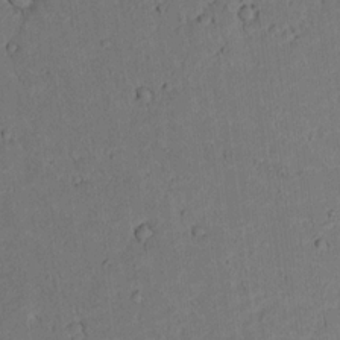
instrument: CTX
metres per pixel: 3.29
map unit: lAvf
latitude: 9.8395
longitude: 167.9556
